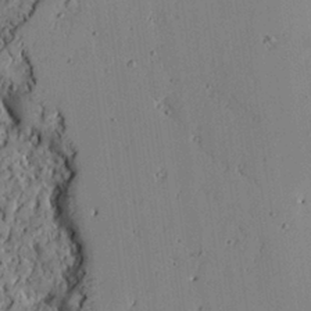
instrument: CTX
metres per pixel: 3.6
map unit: Aa
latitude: 27.3293
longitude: -130.5735
